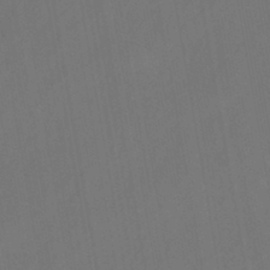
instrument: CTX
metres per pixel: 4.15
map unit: eHb
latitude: -43.7666
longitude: 87.6344
